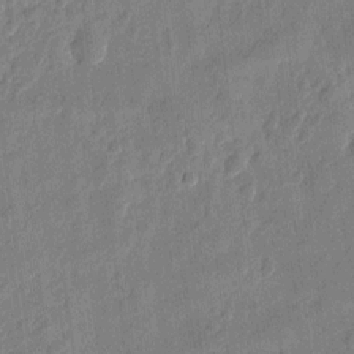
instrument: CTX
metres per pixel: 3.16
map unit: eHh
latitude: 7.6883
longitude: -73.9339
